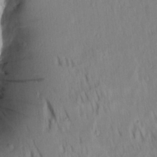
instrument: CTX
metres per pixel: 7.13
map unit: Aa
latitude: 18.5734
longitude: -148.6302
